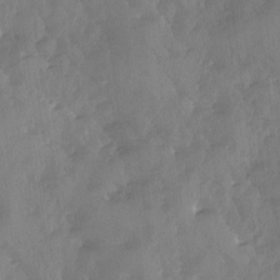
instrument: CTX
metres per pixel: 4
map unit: Ave
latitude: -10.1984
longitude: -118.1955
